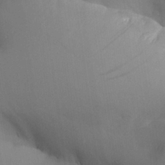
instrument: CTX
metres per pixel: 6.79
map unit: Aa
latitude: 26.2901
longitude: -129.1592
